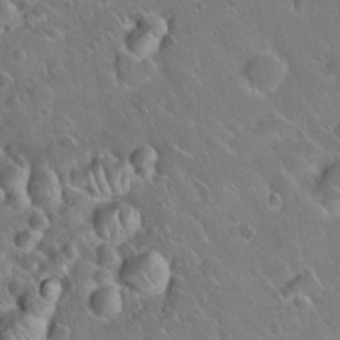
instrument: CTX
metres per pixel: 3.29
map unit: Hto
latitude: 19.5749
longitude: -49.8583
